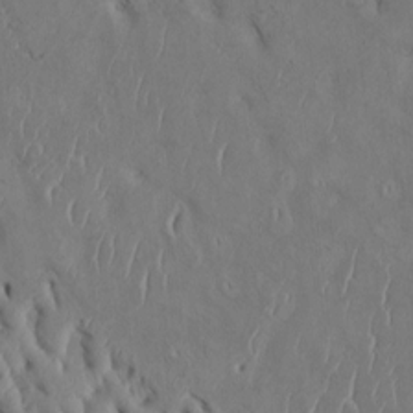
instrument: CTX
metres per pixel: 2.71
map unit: Htu
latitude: 2.4790
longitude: 148.3496
